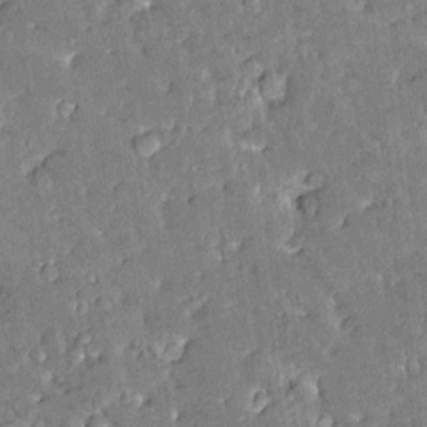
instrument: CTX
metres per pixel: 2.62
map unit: Htu
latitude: -2.3117
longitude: 174.6896
